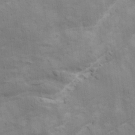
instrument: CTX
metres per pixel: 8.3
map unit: Ave
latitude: 15.8962
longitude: -138.5546
